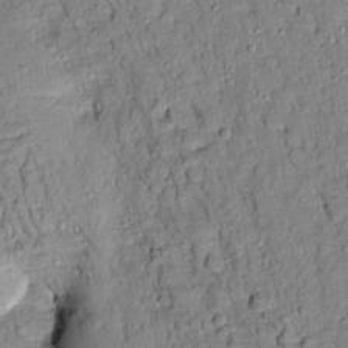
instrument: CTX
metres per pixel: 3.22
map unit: Aa
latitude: 9.0081
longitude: -134.1955
